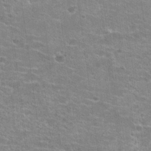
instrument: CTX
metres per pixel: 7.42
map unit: Hto
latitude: 21.1214
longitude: -42.8191
